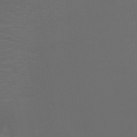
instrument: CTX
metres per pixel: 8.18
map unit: ANa
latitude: 36.9703
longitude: 24.0094
